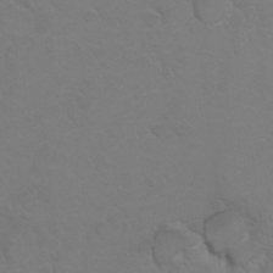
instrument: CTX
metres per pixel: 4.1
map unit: Hto
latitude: 6.5735
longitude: -30.8947
